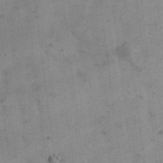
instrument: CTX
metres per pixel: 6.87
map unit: eHh
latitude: 24.2333
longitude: -65.1781
